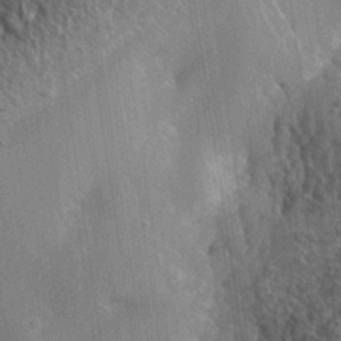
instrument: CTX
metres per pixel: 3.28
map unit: Nhe
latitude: -35.1242
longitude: -130.5924
